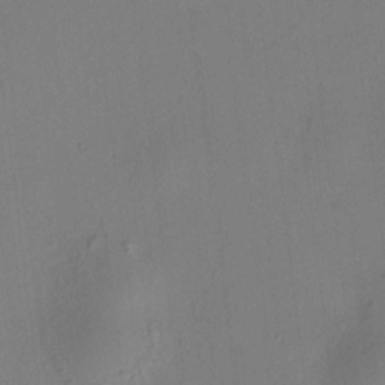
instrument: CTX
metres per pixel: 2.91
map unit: HNhu
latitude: 8.4412
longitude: 15.1431
